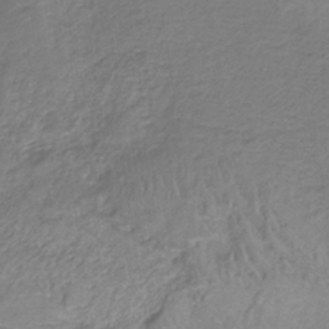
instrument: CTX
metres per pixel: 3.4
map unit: HNb
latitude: -34.6329
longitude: 56.1417
